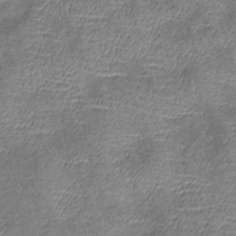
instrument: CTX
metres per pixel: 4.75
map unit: eHb
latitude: -39.8989
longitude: 76.4440
